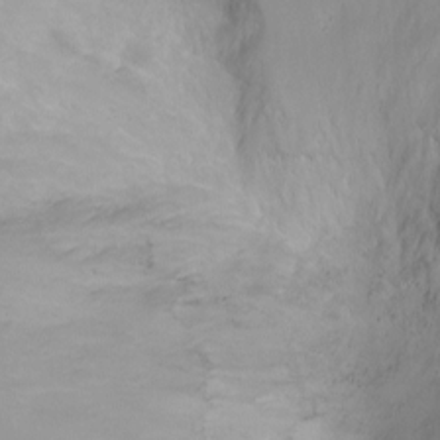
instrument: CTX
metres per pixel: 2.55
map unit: Ht
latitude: -2.3684
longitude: -18.4223
